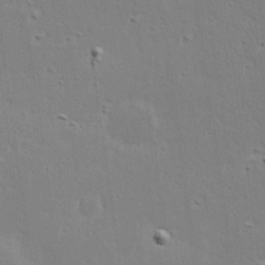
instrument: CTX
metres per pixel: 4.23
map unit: Hve
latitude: 25.4237
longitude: -93.9339
